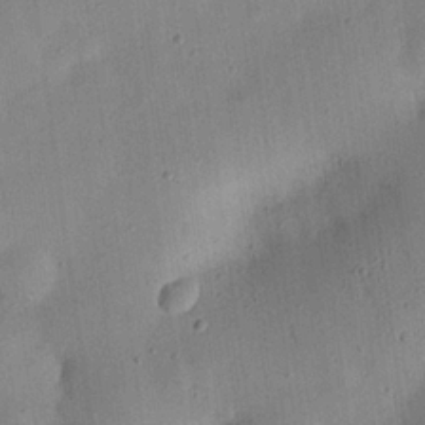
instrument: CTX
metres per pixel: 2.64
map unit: eHh
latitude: 25.2159
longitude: -69.0648
